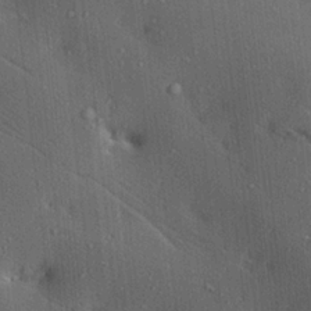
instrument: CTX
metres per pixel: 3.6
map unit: lAa
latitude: 20.6491
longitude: -138.6679
